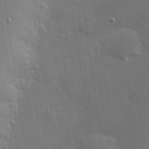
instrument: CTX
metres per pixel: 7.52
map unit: Hve
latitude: 27.8017
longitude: -90.6679
